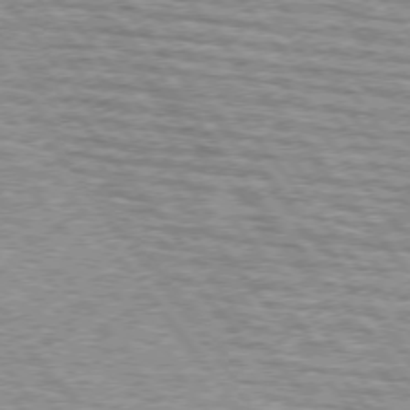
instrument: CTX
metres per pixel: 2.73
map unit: lApd
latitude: 74.6113
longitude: -76.3845
